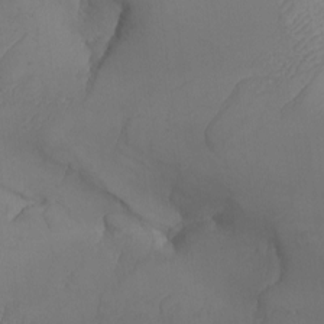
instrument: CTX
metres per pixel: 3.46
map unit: Nhu
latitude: -5.8989
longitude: -93.5938
